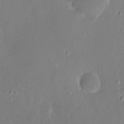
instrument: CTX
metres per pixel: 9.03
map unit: HNhu
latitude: 8.1578
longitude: 4.4062
